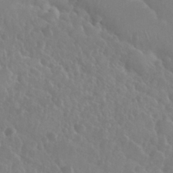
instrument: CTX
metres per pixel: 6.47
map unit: Nhu
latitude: 29.2159
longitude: -55.7261
